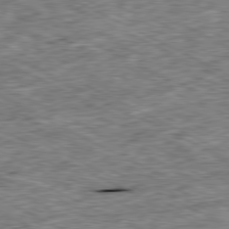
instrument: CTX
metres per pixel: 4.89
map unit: Ap
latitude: -80.7086
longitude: -88.1767
